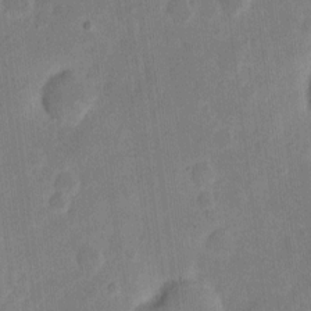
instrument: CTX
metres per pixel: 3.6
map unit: eHh
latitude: 6.9325
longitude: -70.4034
